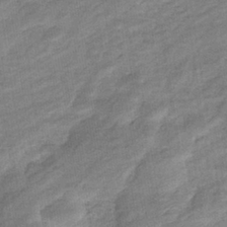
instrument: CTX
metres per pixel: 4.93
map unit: eHb
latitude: -37.1053
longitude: 77.8989
